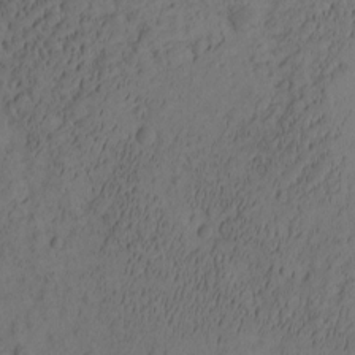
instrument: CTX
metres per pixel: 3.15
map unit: eHh
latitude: -1.5588
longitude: 16.6708
